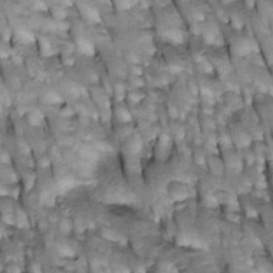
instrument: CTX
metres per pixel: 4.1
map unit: Htu
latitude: -3.2187
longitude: 150.5006
